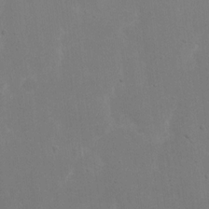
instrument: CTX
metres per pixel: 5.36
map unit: eHh
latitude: 17.3293
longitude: -72.3657
